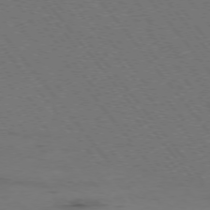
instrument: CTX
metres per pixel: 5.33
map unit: Hpe
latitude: -76.1417
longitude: -17.1592
